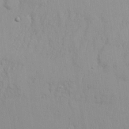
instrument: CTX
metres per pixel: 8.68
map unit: eHh
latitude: 18.1011
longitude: -72.6680
